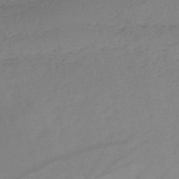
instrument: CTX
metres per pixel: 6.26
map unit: HNb
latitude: -52.8219
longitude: -39.3671
